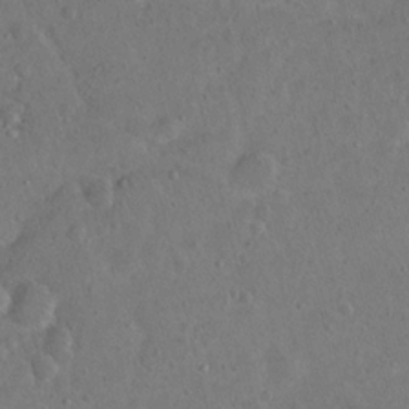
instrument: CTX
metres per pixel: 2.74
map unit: Nhu
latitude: 14.6491
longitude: -29.2915
